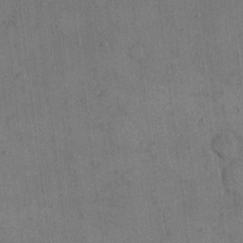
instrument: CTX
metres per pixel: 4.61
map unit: eHh
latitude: 15.3293
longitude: -68.1767
